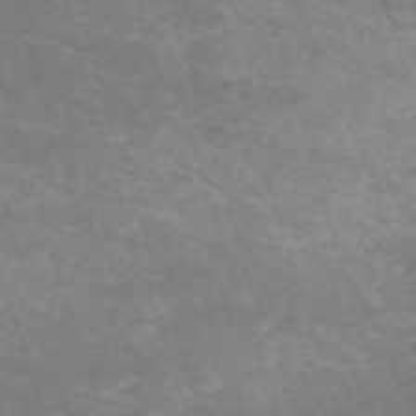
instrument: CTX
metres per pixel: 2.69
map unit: HNb
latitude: -54.2362
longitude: -37.1592
